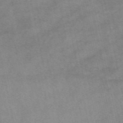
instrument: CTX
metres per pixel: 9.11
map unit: eAb
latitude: 49.0458
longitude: 103.3510
